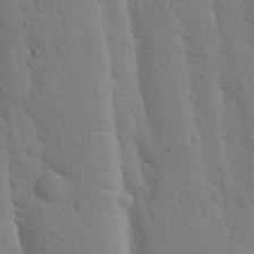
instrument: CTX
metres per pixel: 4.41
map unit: Nhu
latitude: 18.1766
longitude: -76.1577
